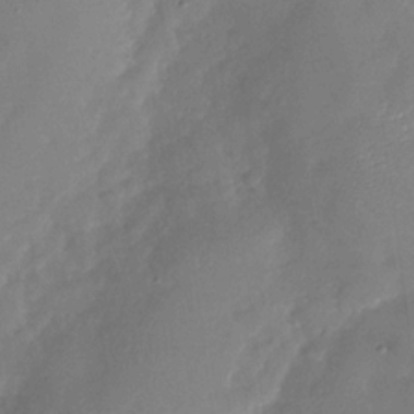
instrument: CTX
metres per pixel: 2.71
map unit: Nhu
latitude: -27.4643
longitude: -57.7827
